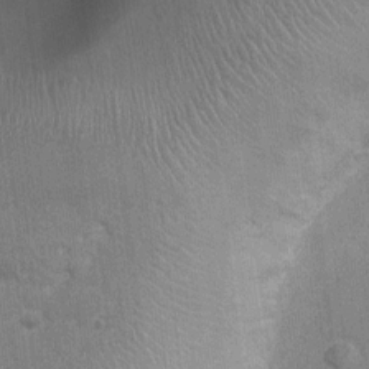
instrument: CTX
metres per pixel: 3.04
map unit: Nhu
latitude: 0.3467
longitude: -17.3670
